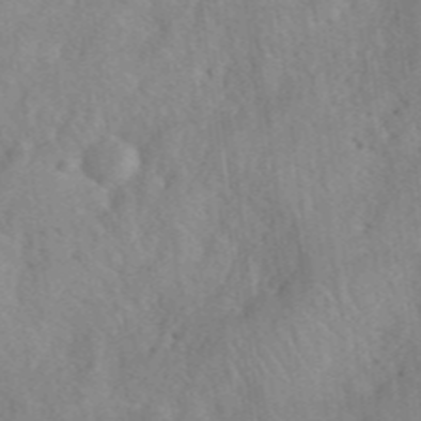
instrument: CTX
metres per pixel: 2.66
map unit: eHh
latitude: 40.1199
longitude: -56.2522
